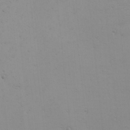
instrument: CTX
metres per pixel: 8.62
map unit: eHh
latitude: -6.2928
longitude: -83.3859
